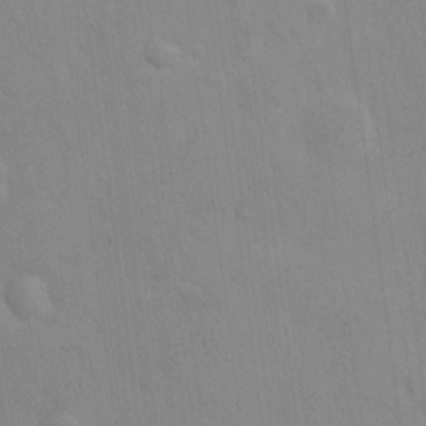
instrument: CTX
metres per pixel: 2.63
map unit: Hto
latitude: 12.9325
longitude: -56.1577
